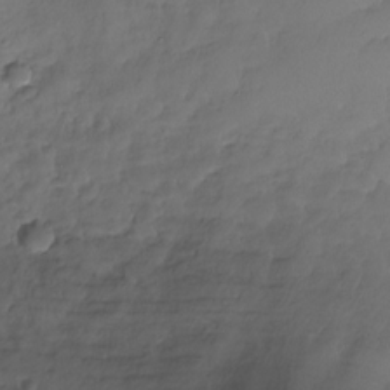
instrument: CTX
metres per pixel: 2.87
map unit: Nhu
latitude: -27.8233
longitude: -64.2145
